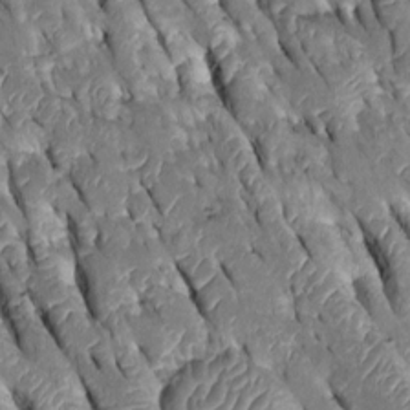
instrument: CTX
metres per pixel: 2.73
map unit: Htu
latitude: -0.1228
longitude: 148.4062
